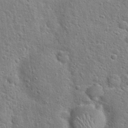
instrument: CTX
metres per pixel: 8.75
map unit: Hto
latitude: 21.7072
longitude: -50.9702
